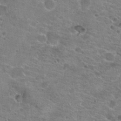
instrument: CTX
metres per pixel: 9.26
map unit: Hto
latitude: 21.4616
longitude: -42.1956
